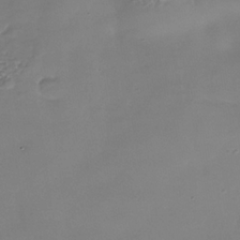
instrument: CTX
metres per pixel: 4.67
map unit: Nhe
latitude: -36.6329
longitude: -90.5168
